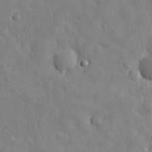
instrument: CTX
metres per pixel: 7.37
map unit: eHh
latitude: 31.0081
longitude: -71.7261
